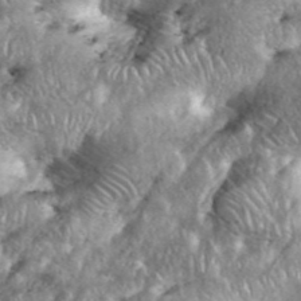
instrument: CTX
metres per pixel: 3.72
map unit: eHh
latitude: 38.7813
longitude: -56.6301
